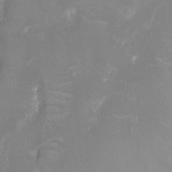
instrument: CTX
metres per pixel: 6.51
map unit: Nhu
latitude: -8.9164
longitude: -42.2334
